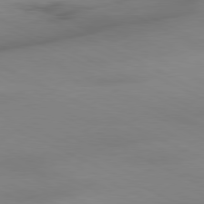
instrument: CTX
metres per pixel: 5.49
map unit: Ap
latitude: -81.2565
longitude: -94.4601
